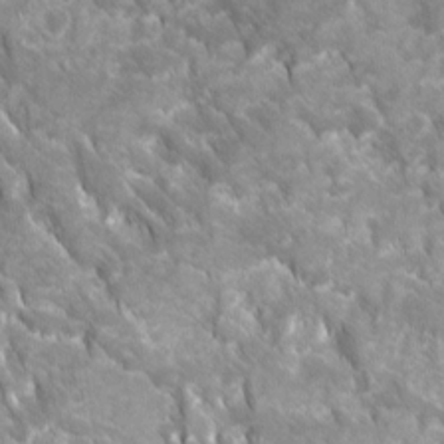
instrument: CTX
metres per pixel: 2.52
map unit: Ave
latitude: 16.6113
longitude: -131.3293
